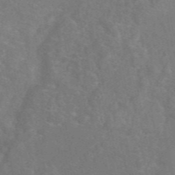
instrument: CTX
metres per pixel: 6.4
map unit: eAb
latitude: 48.4223
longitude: 118.7274
